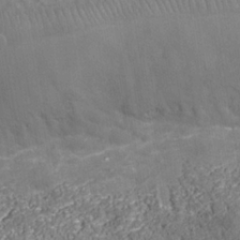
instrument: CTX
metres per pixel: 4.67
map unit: Nhu
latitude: -38.5385
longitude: -83.4615
